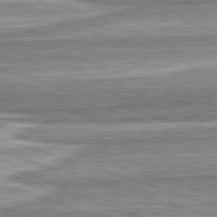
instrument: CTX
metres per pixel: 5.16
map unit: lApd
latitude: 82.5167
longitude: 167.3510
